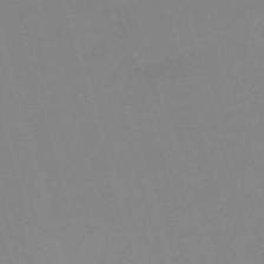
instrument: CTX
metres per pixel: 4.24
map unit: eHh
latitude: -61.6533
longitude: 49.3888
